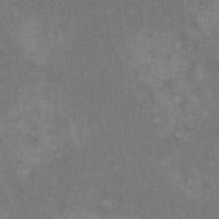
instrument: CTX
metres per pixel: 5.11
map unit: Hto
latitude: 15.8206
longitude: -60.8380
